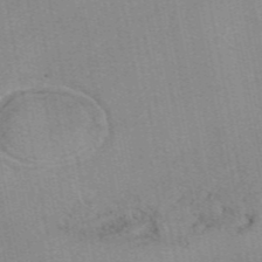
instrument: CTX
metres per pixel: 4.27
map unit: eAb
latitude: 48.9892
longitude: 103.7856
